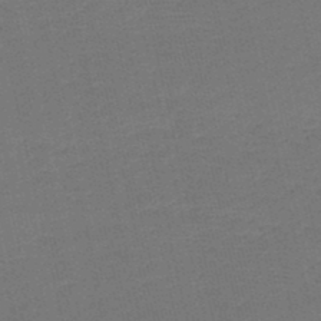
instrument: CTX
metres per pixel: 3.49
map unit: HNb
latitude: -47.9556
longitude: -41.3859
